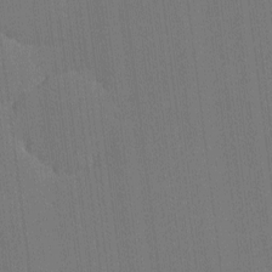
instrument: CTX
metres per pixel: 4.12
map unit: lHvf
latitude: -10.5385
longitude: -104.4223
